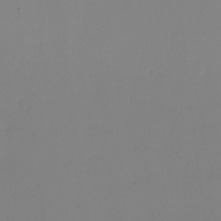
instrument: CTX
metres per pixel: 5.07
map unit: eHh
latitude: -5.7288
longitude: -83.2725
